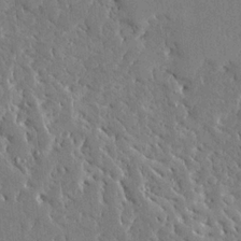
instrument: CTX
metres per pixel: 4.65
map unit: Ave
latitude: 16.4223
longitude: -139.9528
